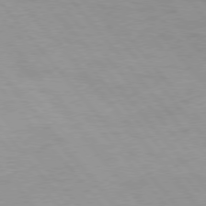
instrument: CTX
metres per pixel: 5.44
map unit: Hpe
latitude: 75.8583
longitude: -143.9339
